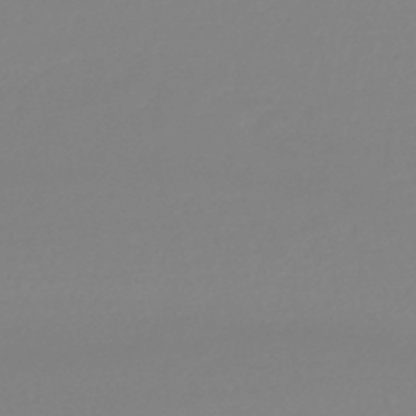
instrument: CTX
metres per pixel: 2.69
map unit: lHb
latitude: -44.7274
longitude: 55.0487
